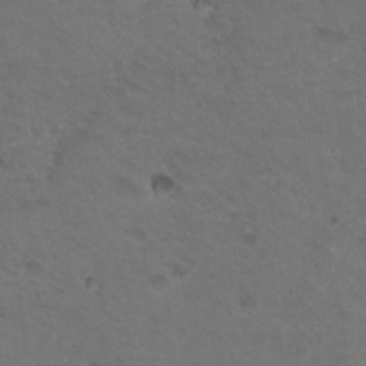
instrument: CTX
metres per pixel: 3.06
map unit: Nhu
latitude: 17.6505
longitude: -30.9514
